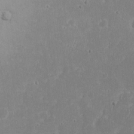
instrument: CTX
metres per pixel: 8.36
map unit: eHh
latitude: 18.4979
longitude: -72.4979
